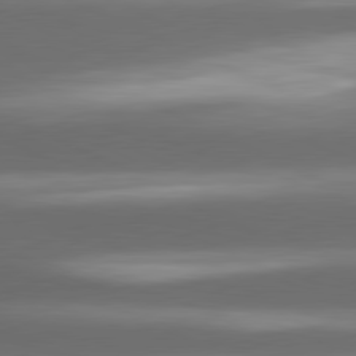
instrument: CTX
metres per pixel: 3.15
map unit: lApd
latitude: 81.1781
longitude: -143.7639
